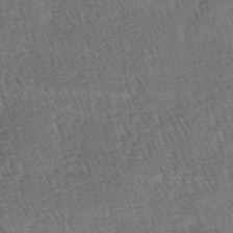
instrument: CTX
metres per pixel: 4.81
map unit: lAa
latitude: -3.8611
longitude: -121.6127
